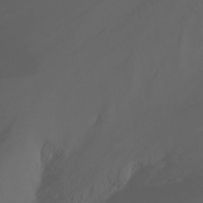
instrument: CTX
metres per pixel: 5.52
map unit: Nhu
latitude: -14.4440
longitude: -58.6113
